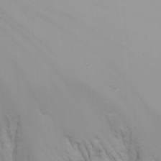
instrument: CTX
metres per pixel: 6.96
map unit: Nhu
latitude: -7.0108
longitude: -81.6694
